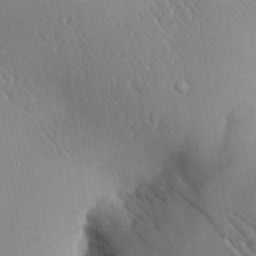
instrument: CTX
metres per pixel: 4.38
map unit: Aa
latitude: 24.9702
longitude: -137.1970
